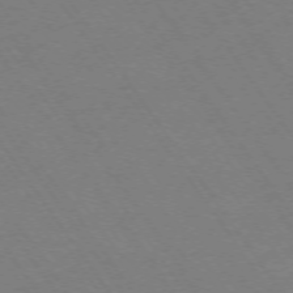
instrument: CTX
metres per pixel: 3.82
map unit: Ap
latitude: -74.1039
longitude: -70.3656
